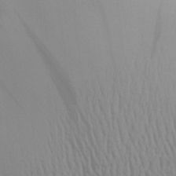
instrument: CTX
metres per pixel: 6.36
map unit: Aa
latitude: 29.5560
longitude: -134.7624
